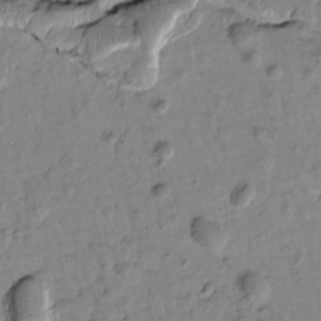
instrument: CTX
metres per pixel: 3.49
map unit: Htu
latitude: -1.6722
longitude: 172.9919
